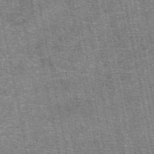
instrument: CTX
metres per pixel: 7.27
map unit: eAb
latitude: 48.1200
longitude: 105.2754
